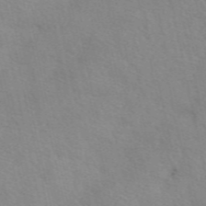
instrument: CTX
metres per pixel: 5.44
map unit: eAb
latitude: 49.9150
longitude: 120.3873
